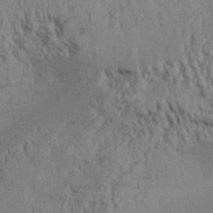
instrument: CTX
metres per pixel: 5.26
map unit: Aa
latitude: 32.0822
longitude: -135.5938
